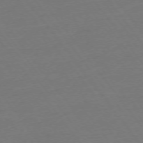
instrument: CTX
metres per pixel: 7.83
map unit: Ap
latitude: -75.0298
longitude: -80.4412
